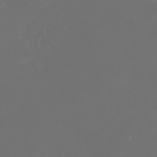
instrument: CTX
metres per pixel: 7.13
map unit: eHh
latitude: -1.3510
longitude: -78.7247
